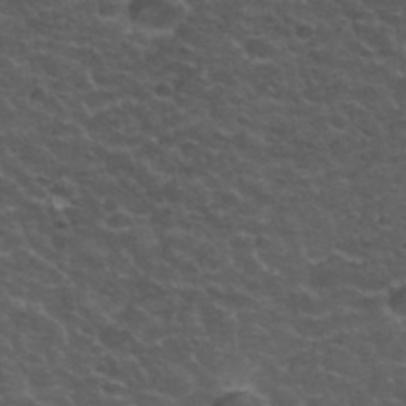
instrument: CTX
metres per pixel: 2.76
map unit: Hto
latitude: 33.5371
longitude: -50.4979
